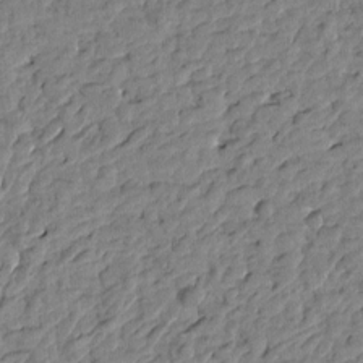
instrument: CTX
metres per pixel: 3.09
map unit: Htu
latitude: -1.2565
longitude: -179.2537
